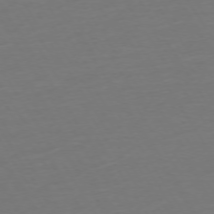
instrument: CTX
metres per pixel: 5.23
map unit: Ap
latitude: -74.9920
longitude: -68.3090
